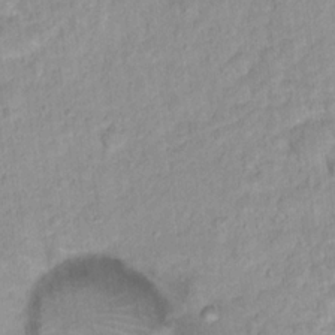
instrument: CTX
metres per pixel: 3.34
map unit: Nhu
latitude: 16.7813
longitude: -32.0444
